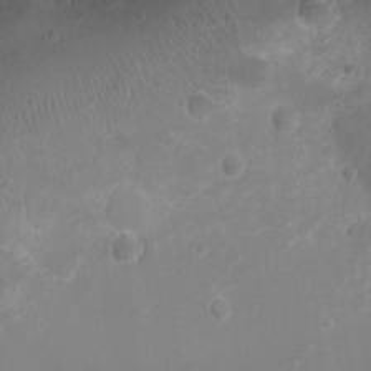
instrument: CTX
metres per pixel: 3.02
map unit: Ht
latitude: -2.3495
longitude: -16.7624
